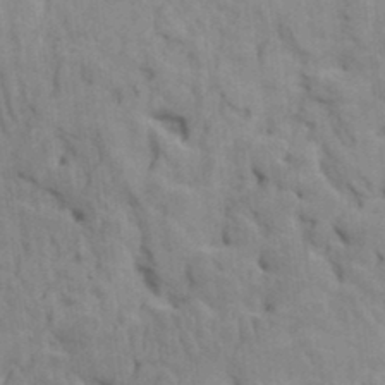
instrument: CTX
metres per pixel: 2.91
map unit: HNhu
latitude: 4.5546
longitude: -2.7813
